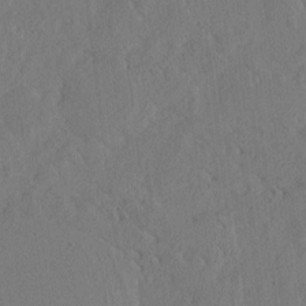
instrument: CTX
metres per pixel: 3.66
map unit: eHh
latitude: 3.1214
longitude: -78.8002
